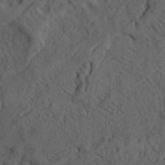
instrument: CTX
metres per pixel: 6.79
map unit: Ave
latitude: 23.3104
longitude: -132.0633
